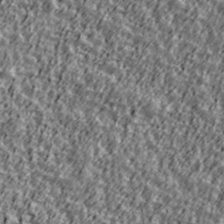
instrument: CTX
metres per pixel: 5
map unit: Ave
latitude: 41.9528
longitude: -113.3670
